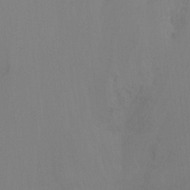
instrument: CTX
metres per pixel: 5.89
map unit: Nhu
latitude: -15.5022
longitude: -55.0269
